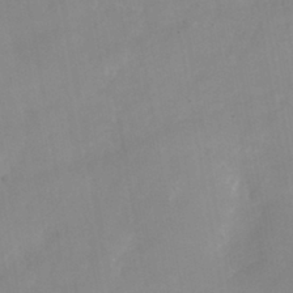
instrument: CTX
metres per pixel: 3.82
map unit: Nhu
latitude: -25.8044
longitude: -69.9906
